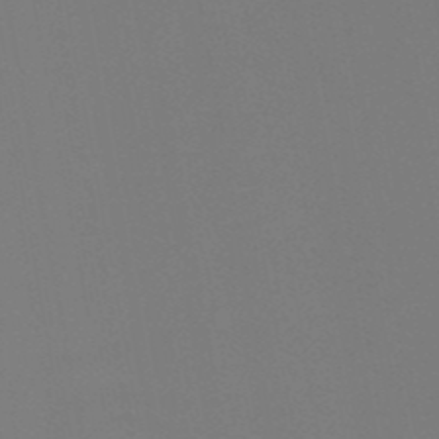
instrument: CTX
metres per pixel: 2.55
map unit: HNb
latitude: -50.5385
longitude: -46.1200
